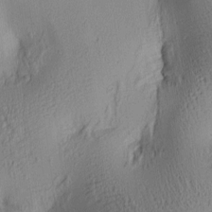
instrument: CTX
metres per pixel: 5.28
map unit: lAa
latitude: 6.1578
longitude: -114.4601
